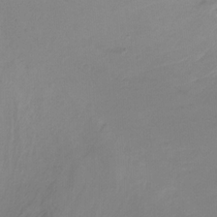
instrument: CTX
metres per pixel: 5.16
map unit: Ht
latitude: -10.8030
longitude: -39.0458
